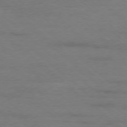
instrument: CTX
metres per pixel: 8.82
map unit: Ap
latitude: -77.8044
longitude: -93.1403
